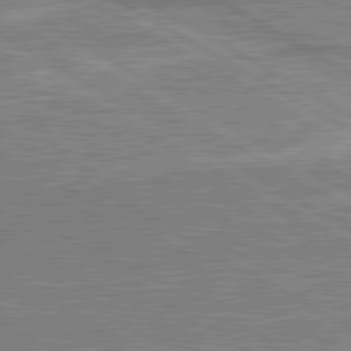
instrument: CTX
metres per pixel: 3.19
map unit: lApd
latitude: 80.7624
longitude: 143.0486
